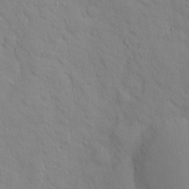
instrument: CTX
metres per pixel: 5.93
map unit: lAvf
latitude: 9.4615
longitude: 168.3873
